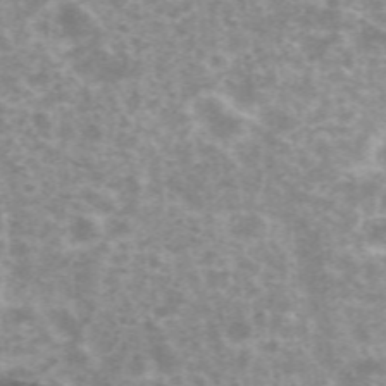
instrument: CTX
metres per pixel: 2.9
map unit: eHh
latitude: 35.8205
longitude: -59.6694
